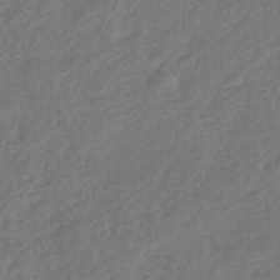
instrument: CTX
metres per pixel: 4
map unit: Nhe
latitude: -46.5196
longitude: -172.0822
